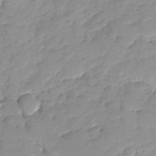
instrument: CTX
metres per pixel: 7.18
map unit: Ave
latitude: -8.3306
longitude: -117.2537
